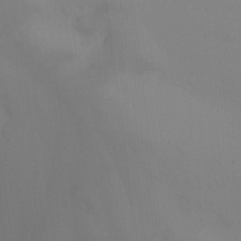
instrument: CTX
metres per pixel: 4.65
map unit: Ht
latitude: -4.6896
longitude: -60.6490
